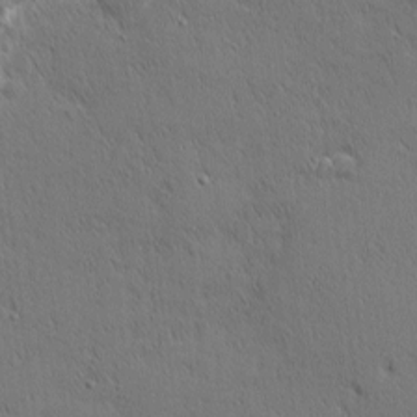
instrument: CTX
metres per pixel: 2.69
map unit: Nhu
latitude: 1.5938
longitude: -77.7827
